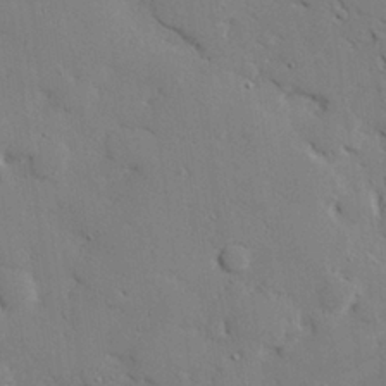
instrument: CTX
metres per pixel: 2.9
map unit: eHh
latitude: 27.9717
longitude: -81.6505
